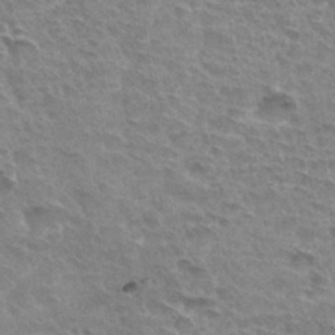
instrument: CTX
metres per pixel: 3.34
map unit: Hto
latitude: 33.2348
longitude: -44.9513
